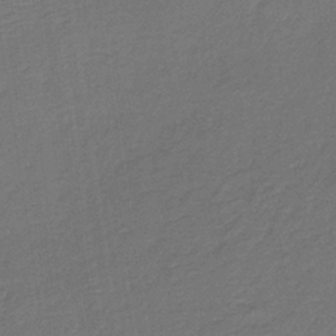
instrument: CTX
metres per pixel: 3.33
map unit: HNb
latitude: -33.4455
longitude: 54.2173
